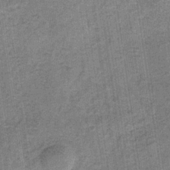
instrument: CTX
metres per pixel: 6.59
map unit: HNb
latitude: -32.1606
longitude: 57.9178
